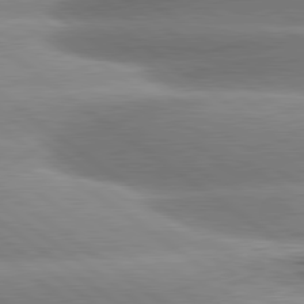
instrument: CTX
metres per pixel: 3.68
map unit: lApd
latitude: 80.9325
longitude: -157.4615
